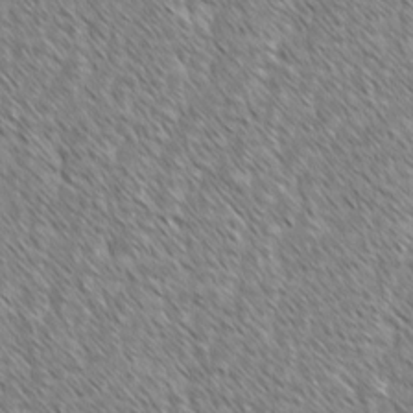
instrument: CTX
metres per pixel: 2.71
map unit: lAvf
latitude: -1.9367
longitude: -114.5734
